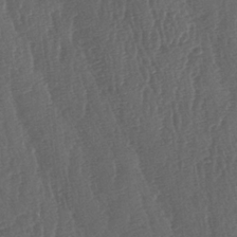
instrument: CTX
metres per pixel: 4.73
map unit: lAa
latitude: -7.2943
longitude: -129.6883
